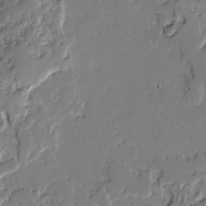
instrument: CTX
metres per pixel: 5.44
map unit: lAvf
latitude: -1.5022
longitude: -108.3467
